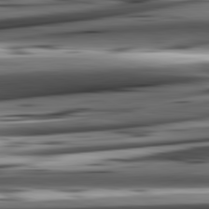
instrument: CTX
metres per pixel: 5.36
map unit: lApd
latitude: 82.4412
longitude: 151.8800
